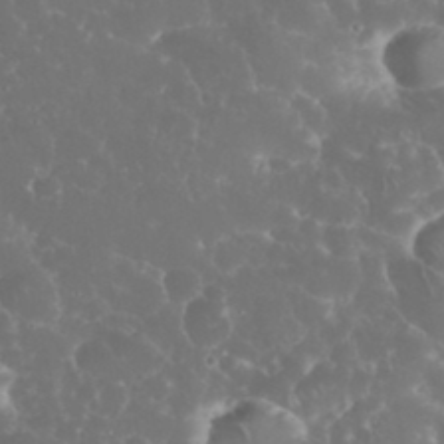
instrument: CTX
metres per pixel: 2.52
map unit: eHh
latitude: 34.4979
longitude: -63.1781
